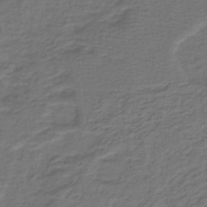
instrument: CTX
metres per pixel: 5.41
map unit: lHb
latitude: -39.1431
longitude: 57.8611
